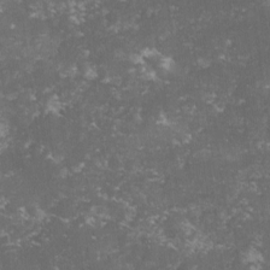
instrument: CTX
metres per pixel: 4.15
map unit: lHvf
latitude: -14.7652
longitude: -99.7827
